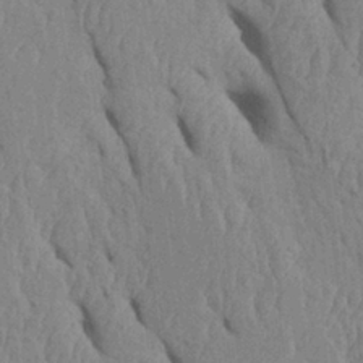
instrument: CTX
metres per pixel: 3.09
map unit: Htu
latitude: 1.7827
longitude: 148.8030
